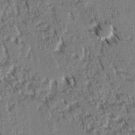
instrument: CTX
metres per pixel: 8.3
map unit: lAvf
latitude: 2.9513
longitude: -105.9339
